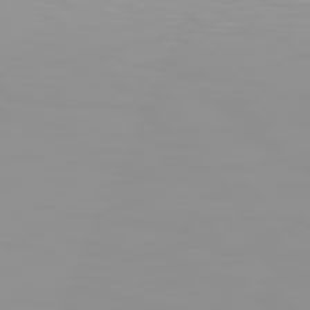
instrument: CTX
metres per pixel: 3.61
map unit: Hpe
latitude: 77.1025
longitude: -140.1766
